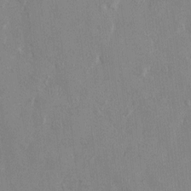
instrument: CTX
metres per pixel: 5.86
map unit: HNhu
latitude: 1.1592
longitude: -5.2537
